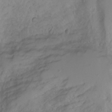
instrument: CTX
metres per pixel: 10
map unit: Aa
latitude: -3.4076
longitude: -71.5371
